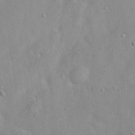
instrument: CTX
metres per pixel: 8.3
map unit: Nhu
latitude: 11.9150
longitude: -27.0648
